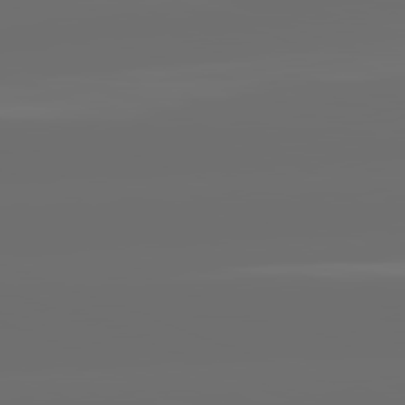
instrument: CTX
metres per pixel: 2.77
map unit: lApd
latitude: 82.1199
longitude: -165.5749
